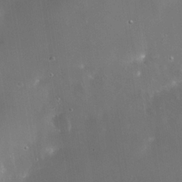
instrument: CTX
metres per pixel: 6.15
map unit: Nhe
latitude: -35.8422
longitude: -118.4412
